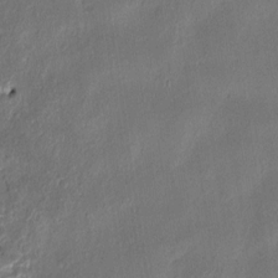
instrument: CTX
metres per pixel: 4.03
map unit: HNhu
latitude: 3.7260
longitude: -7.4048
